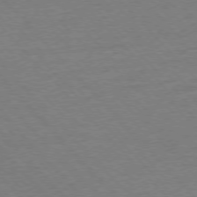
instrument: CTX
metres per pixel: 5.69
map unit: Ap
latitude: -77.1431
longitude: -95.4616
